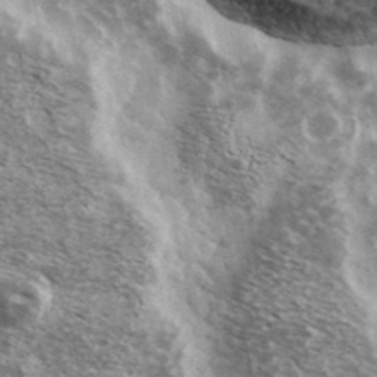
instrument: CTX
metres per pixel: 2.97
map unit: Ave
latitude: 38.8569
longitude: -108.6112
